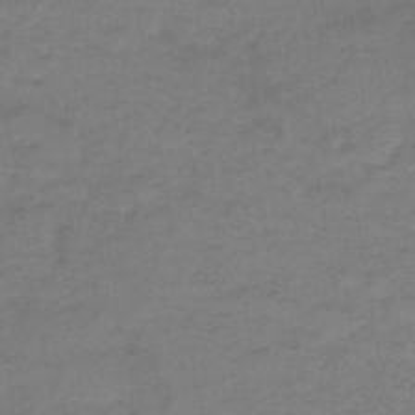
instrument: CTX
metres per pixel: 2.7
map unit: HNb
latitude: -47.3887
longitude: -38.6868
